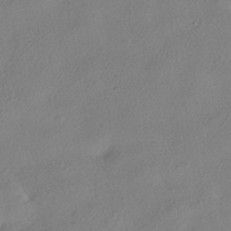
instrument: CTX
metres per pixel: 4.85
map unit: HNhu
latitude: -41.6344
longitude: 103.5777
